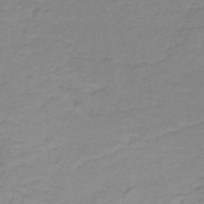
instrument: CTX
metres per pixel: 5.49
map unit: lHb
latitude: -31.6344
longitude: 65.8800
